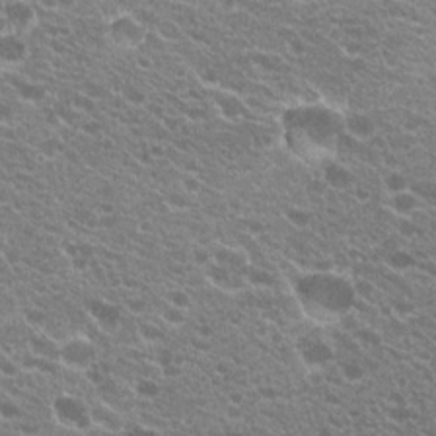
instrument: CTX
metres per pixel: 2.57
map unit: Hto
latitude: 20.3468
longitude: -34.6490
